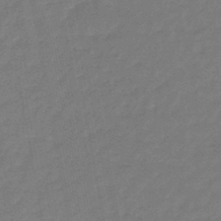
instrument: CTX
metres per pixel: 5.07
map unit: eHb
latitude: -46.5007
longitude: 82.0850
